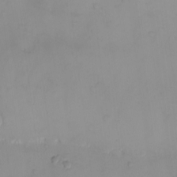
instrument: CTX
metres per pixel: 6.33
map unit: eHh
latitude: -9.8044
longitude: -66.3656
